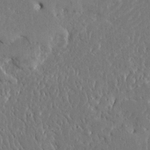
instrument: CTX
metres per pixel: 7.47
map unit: Ave
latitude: 14.9703
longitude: -139.7261
